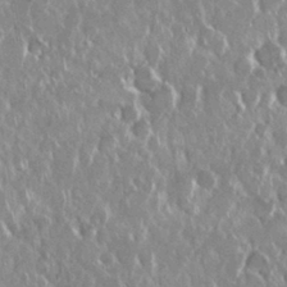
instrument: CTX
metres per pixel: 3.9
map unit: Nhu
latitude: 28.8758
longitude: -62.1956
